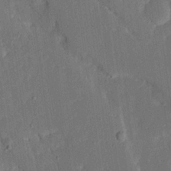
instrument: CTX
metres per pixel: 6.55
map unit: Ave
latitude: 16.1767
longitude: -139.1214
